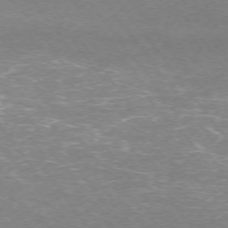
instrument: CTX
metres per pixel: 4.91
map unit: Ap
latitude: -74.7841
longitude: -74.9136
